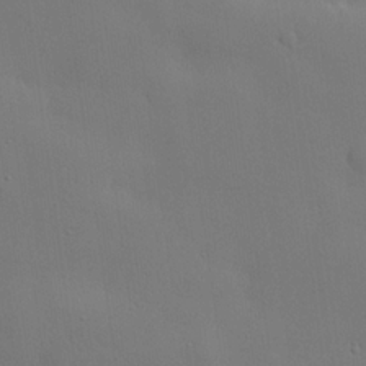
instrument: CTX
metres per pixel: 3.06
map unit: lHvf
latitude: 22.1011
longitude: 145.6155
